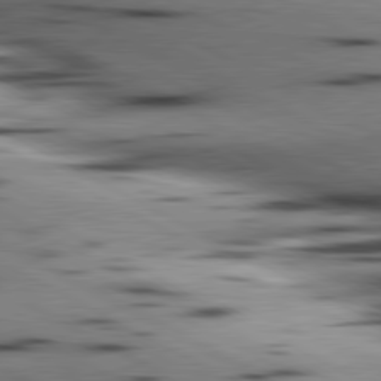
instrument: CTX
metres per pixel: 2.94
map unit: lApd
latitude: 80.6490
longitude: 156.9919
